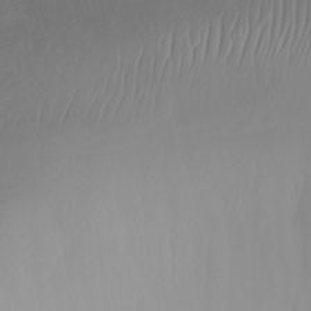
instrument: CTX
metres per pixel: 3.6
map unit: Nhu
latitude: -8.8219
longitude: -84.9703
